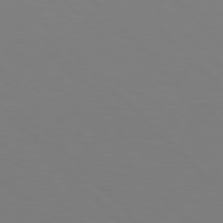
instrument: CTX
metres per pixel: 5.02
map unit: Hpe
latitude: 77.2726
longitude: -167.8394
